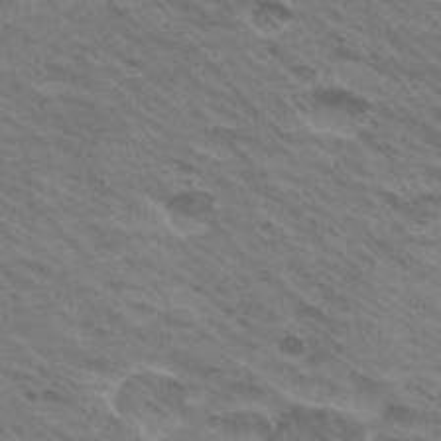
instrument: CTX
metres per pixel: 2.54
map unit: Hto
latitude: 30.6491
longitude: -43.2159
